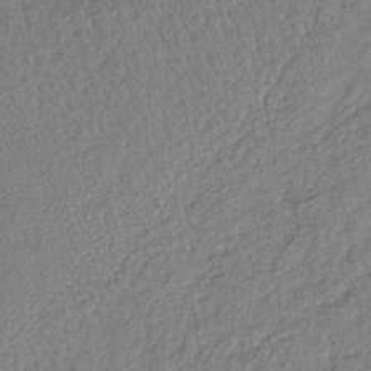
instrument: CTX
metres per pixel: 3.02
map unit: lHb
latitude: -38.1795
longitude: 62.4818
